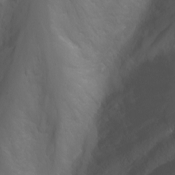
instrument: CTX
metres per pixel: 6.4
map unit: Nhu
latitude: -7.1809
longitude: -75.3293
